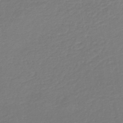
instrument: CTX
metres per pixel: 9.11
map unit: lHb
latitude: -45.5021
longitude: 60.6896
